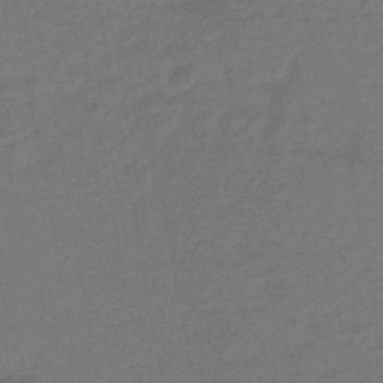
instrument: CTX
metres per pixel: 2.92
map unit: HNhu
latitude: -46.3873
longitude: 90.0850
